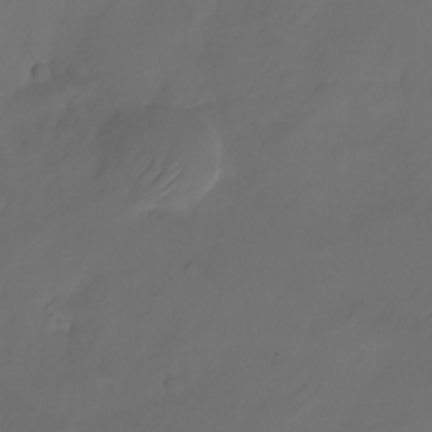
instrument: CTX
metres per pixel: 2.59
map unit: Nhu
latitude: -22.9353
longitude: -71.8016
